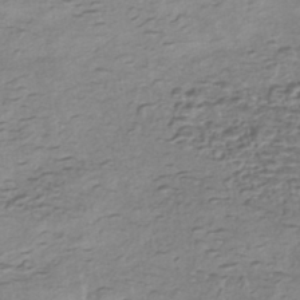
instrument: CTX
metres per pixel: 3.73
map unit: eHh
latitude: -43.3887
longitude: 120.1039
